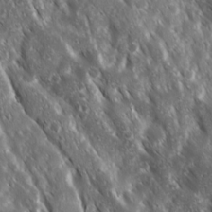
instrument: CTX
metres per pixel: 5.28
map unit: Ave
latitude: 15.3860
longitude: -132.3845
